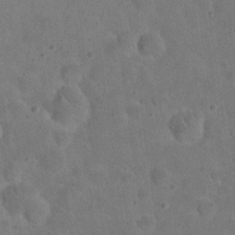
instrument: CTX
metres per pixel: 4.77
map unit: eHh
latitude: 20.3468
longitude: -62.1767
